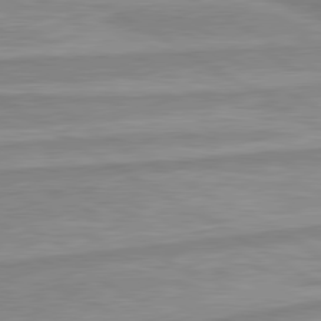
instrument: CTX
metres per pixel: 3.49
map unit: lApd
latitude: 80.2522
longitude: -172.8002
